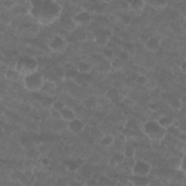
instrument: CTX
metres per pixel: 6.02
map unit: Nhu
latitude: 26.8758
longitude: -52.3090
